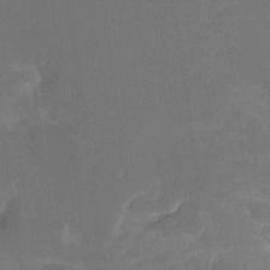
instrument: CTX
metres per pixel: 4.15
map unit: Ht
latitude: -14.3684
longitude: -57.5560
